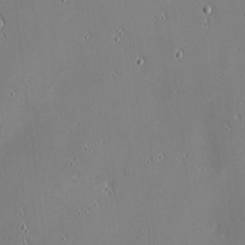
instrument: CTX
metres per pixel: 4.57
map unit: eHh
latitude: -3.0675
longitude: -81.3859
